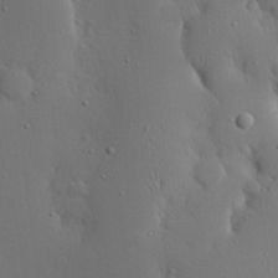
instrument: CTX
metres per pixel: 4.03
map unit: eHh
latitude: 20.8002
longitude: -71.1781
